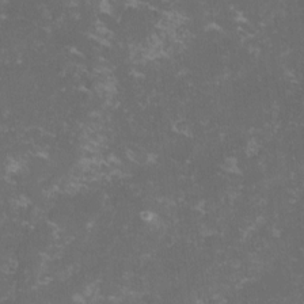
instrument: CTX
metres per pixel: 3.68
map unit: lHvf
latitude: -13.6722
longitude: -99.1214
